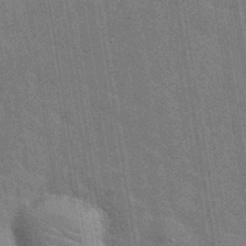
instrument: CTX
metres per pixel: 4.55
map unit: eHh
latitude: 36.6869
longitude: -65.9906
